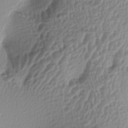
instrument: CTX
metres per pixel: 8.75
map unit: lAa
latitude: -5.6344
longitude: -123.7072
